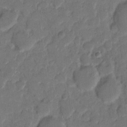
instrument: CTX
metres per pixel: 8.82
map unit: eHh
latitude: 8.7246
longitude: -64.3278
